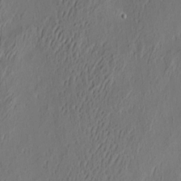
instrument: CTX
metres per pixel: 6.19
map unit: eHh
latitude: 4.3089
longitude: -77.8016
